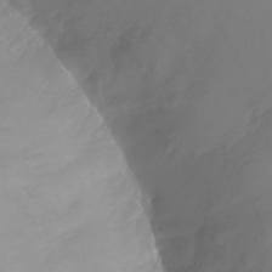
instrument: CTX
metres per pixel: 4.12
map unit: Nhu
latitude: -27.7855
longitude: -79.1403
